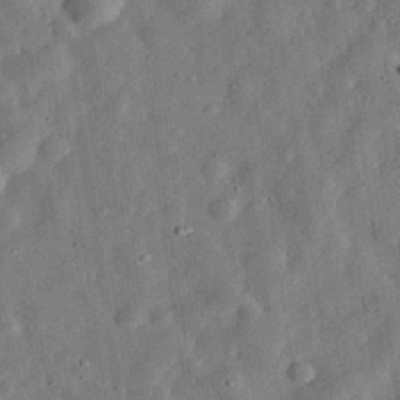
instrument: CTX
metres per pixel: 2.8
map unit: eHh
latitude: 32.9136
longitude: -74.9892
